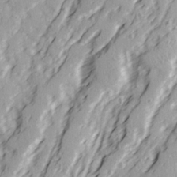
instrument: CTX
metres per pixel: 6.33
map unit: Ave
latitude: 21.7639
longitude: -131.6883
